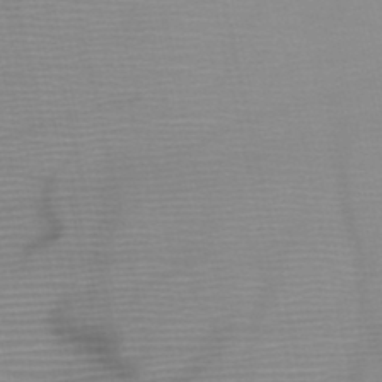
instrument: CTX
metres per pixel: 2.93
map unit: HNb
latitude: -46.3117
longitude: -41.3670
